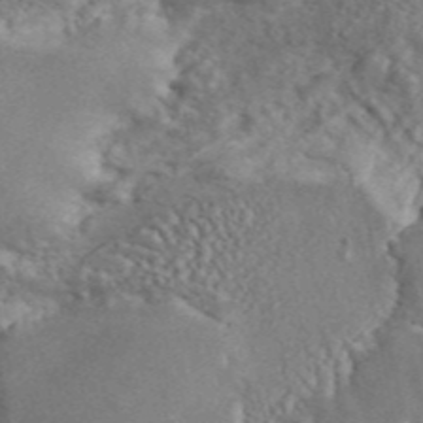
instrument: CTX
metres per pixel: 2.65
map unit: ANa
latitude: 45.4804
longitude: 27.4454
